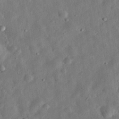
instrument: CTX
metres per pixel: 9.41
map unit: eHh
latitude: 32.6490
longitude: -75.1214
